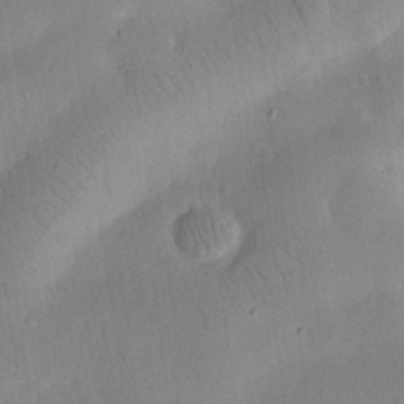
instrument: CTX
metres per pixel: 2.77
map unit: eHh
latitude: 25.4615
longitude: -67.9150
